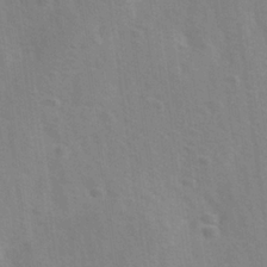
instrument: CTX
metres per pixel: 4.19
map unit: Ave
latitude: 0.1011
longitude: -113.1970
